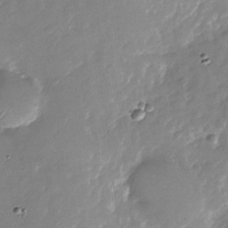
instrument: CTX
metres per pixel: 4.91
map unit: Nhu
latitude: -27.6721
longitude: -73.6694
